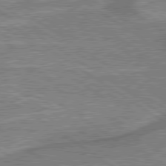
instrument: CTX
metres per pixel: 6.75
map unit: lApd
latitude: 79.6127
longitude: 175.0675
